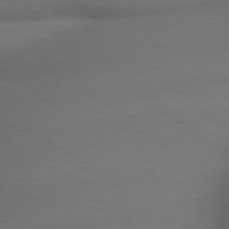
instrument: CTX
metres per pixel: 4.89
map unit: lApd
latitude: 79.1592
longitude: -167.8961
